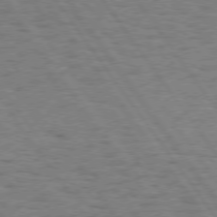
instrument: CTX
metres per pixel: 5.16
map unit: Hpe
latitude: 74.8191
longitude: -135.8772
